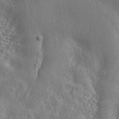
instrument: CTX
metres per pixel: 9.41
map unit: ANa
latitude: 42.1767
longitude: 51.0486
